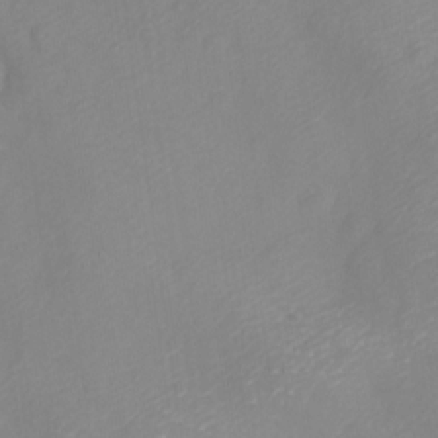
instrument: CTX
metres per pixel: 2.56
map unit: Nve
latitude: -21.8989
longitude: 106.9542
